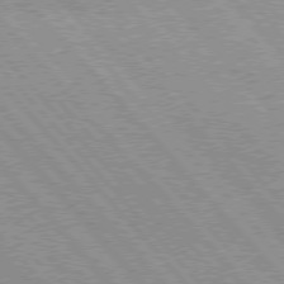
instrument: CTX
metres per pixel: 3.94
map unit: Hpe
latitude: 75.9528
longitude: -150.9324
